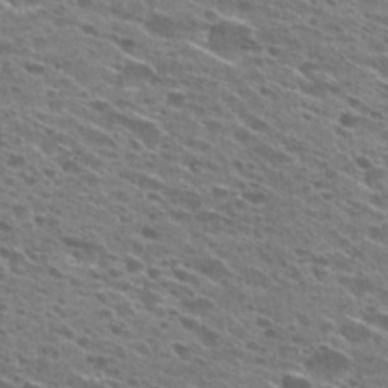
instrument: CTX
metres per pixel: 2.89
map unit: Hto
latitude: 29.0458
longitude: -46.0255
